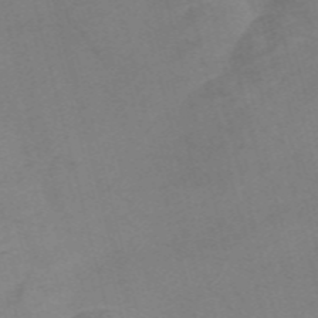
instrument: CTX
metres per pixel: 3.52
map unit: Nve
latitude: -58.2361
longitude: 51.0675
